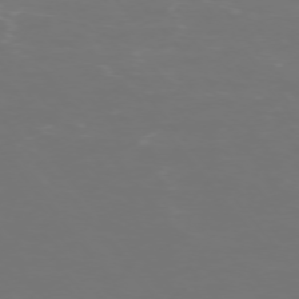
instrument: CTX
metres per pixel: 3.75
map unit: Ap
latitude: -75.1243
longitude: -76.6490
